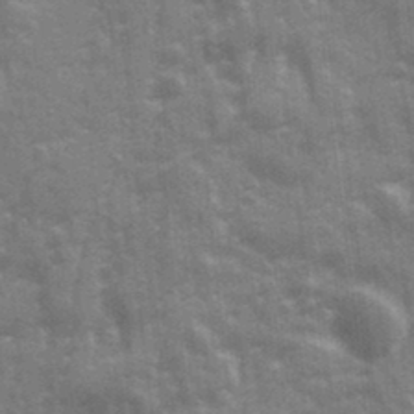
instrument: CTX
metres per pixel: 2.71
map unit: Ave
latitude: 20.6869
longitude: -133.4238
